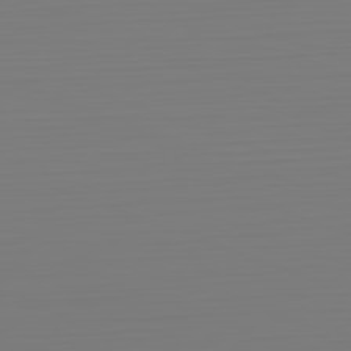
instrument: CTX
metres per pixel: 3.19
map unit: Hpe
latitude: -82.4818
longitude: 8.2739
